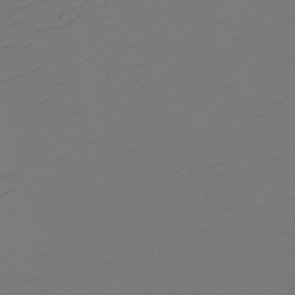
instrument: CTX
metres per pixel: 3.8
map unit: eHh
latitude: -2.5573
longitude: -74.3467
